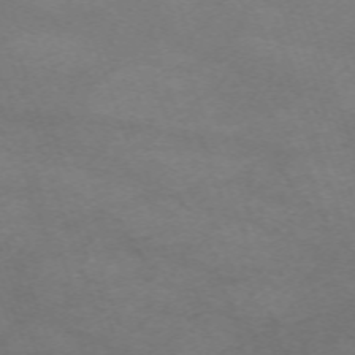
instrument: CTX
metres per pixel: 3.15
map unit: Nhu
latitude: -67.9178
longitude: 40.1417
